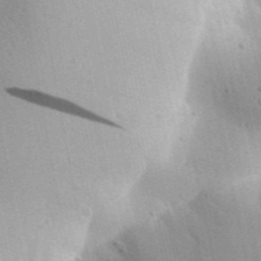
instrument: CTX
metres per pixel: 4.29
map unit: Aa
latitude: 31.6883
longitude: -142.8569
